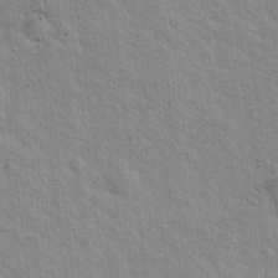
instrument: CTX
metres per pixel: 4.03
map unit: Hto
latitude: 20.1767
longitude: -54.0822
